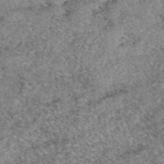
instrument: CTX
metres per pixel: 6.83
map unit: eAb
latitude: 49.6505
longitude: 109.3321
